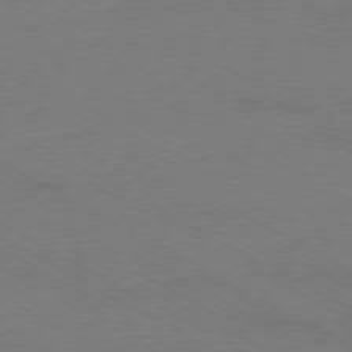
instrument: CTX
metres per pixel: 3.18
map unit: Ap
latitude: -79.4832
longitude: -82.7246
